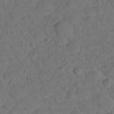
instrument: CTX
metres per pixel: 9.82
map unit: lHvf
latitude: 14.2334
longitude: 178.4629
